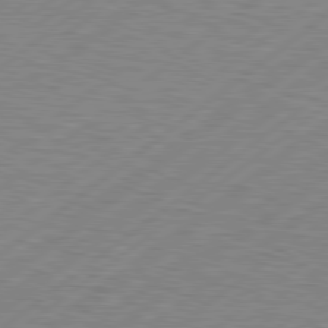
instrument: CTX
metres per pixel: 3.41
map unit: Hpe
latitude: 79.1781
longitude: -120.8380
